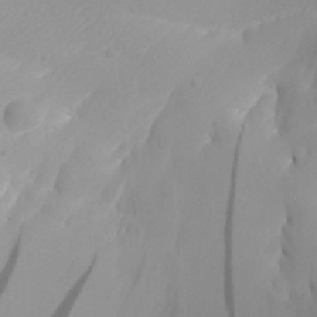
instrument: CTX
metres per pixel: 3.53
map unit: Aa
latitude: 30.1011
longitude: -141.3859
